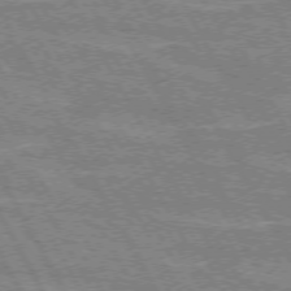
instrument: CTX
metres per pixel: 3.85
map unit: lApd
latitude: 72.4601
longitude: -55.1403
